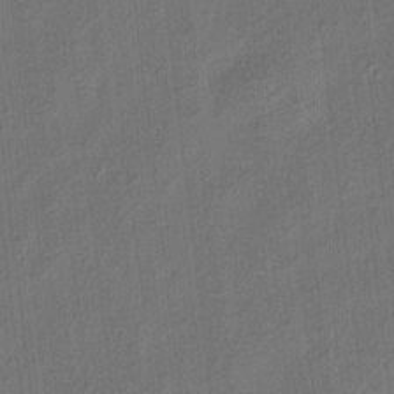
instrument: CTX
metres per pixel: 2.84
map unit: eHh
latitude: 5.8772
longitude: -77.2348
